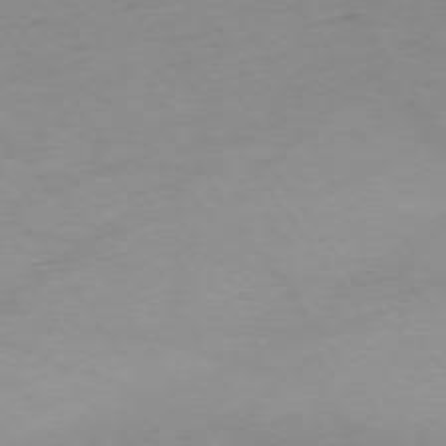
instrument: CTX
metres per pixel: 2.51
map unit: Ap
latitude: -74.7086
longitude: -85.1592
